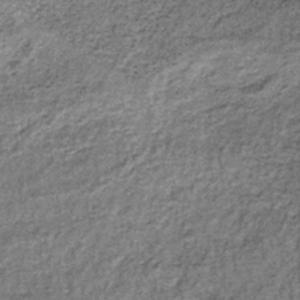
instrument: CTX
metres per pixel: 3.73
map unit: lHb
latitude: -38.1228
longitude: 65.4266
